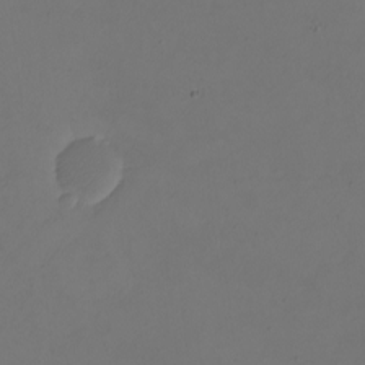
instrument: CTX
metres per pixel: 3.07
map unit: eHh
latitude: -2.6140
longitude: -74.1200
